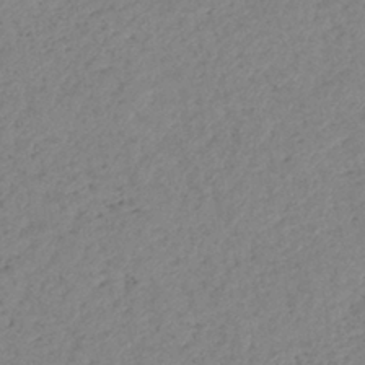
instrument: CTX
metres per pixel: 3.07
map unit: eHb
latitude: -40.2739
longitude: 78.0850
